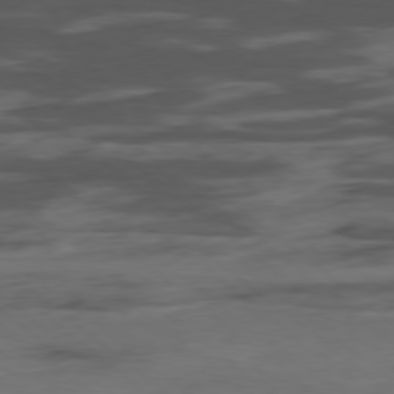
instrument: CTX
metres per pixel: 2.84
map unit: Hpe
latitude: -78.7652
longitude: -18.1955
